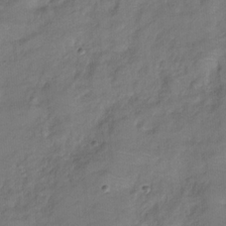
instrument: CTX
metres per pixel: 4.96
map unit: Hve
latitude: -31.3887
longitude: 96.0283
